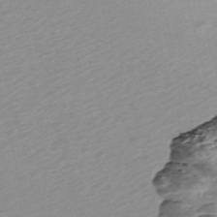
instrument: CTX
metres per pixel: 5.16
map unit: Nve
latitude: -58.3684
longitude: 54.0850
